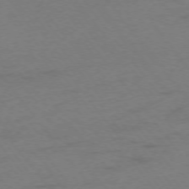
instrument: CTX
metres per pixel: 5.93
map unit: Ap
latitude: -75.6155
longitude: -73.2348
